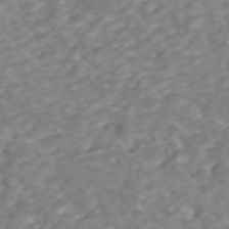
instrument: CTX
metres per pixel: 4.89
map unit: ANa
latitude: 46.0822
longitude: 22.0850
